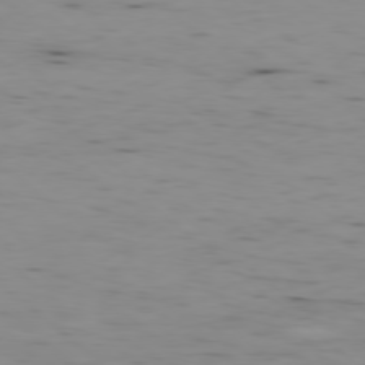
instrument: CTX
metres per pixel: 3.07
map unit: Hpe
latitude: -78.9163
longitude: 12.4440
